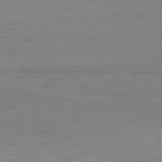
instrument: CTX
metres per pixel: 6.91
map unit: Hpe
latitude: 78.5924
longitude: -149.5182
